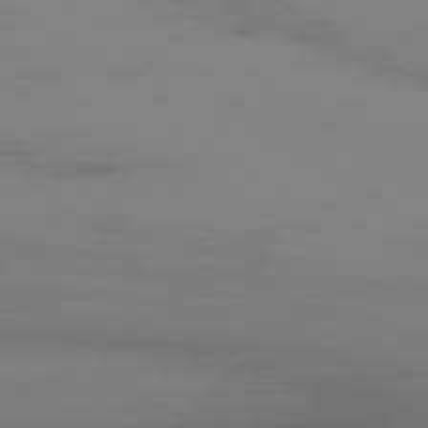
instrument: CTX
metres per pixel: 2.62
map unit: Ap
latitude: -79.0486
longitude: -94.8569
